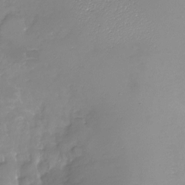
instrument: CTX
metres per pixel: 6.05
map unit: Nhu
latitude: -26.0094
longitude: -57.5560
